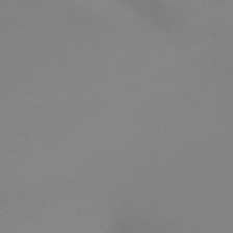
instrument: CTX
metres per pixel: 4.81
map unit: lHb
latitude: -44.3117
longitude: 71.1620
